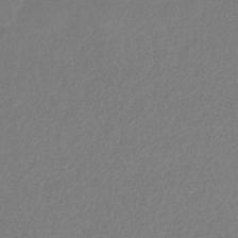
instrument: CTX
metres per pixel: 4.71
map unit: HNb
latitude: -32.9353
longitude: 55.2565
